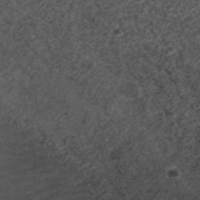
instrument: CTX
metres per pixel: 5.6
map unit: ANa
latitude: 41.6127
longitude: 26.7085
